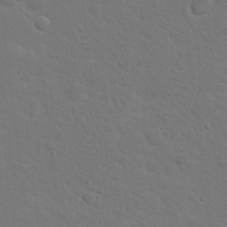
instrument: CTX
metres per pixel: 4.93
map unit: Nhu
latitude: 18.4412
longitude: -33.8583
